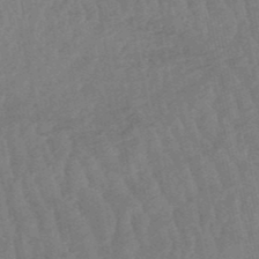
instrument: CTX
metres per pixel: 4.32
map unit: lHb
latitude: -50.2550
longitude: 80.5952
